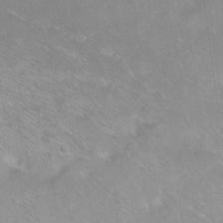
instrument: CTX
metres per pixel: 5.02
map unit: Ht
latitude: -5.6910
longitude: -36.6113
